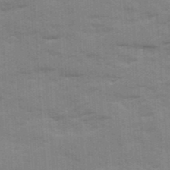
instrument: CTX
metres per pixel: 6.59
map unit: Ave
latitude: 12.2712
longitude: -102.1389
